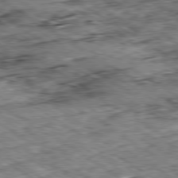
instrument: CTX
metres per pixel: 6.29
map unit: Ap
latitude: -80.1606
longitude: -49.6883
